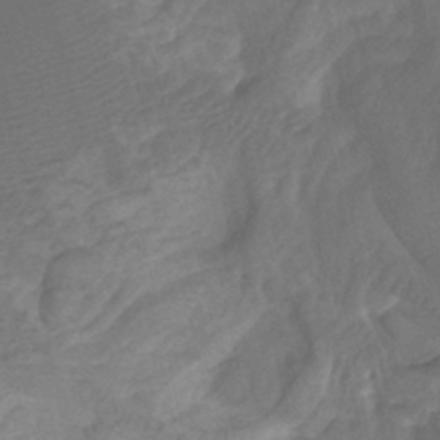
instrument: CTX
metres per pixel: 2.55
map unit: Htu
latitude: -8.0850
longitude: -65.2348
